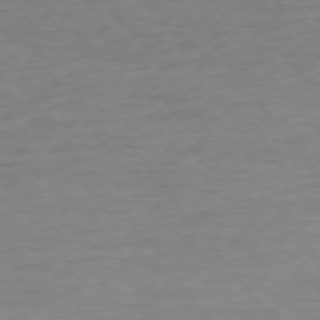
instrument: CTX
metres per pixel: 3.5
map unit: Ap
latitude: -75.8045
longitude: -89.4805
